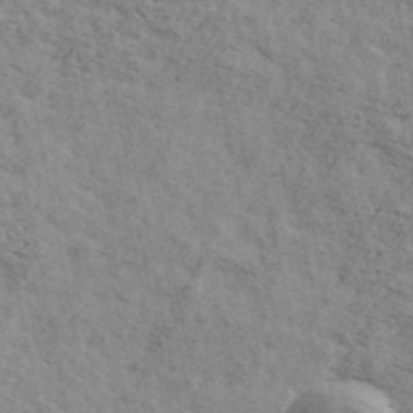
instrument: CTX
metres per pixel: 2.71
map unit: Ave
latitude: 41.5182
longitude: -108.4979
